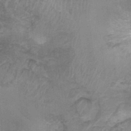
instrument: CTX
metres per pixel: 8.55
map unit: Nhu
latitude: 1.2914
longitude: -17.8394
